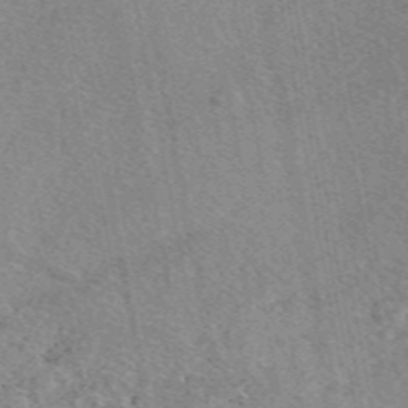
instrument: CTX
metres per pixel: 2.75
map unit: eAb
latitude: 48.8947
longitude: 110.5195
